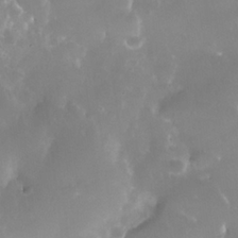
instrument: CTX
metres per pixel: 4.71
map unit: Nhe
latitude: -36.0472
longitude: -131.3482
